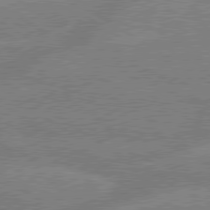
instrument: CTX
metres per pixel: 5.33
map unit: lApd
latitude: 79.5182
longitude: -133.4238
